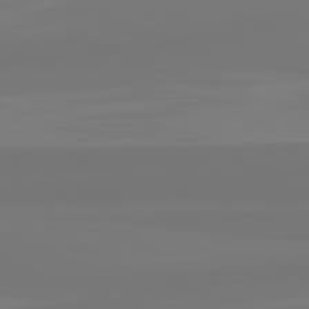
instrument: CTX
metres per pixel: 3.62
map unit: lApd
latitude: 81.9528
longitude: -177.3292
